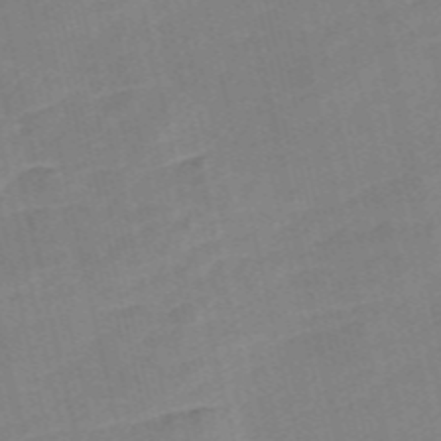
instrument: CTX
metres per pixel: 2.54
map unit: Nve
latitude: -57.2754
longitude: 50.6518
